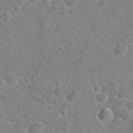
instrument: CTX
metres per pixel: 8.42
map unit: Hto
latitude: 22.2333
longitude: -45.0269
